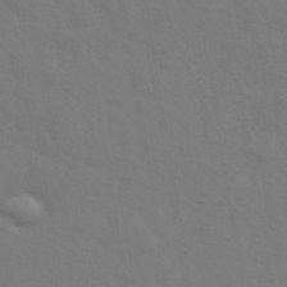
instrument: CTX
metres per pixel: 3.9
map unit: ANa
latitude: 42.9325
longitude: 29.5588
